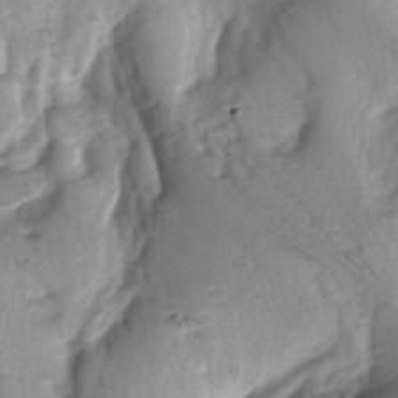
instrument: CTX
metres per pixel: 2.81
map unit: lAa
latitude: -6.1983
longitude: -126.1956
